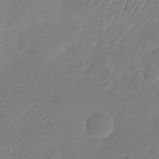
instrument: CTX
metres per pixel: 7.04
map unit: Nhu
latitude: -29.2943
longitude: -59.1970
